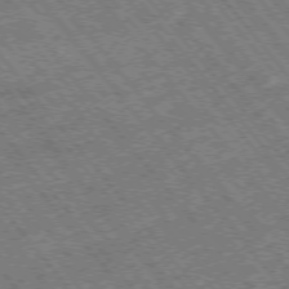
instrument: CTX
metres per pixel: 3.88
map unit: Hpe
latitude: -75.5777
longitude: -20.1200
